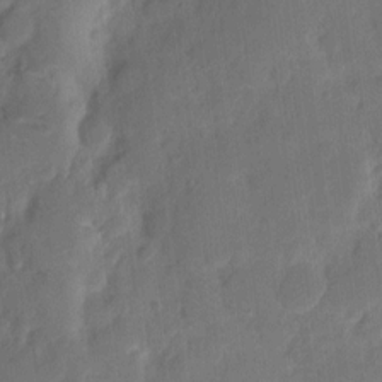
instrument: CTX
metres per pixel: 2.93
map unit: eHh
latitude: 8.7624
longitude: -65.4048
